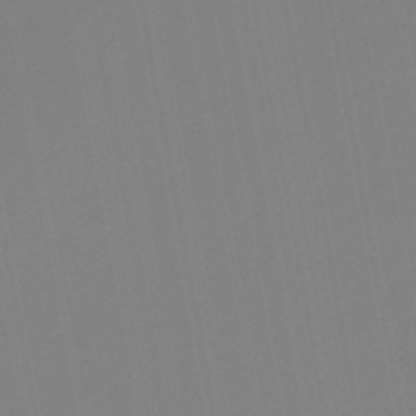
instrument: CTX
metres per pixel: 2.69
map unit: lHb
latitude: -45.7289
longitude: 74.0850
